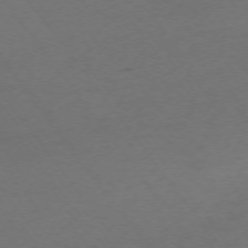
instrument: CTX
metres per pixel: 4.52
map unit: Ap
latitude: -74.4818
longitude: -72.1767
